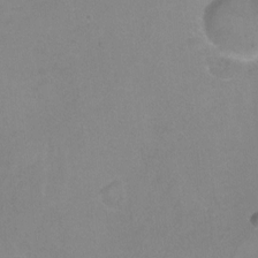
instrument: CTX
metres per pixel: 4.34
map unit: Hto
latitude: -6.4629
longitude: -48.3467
